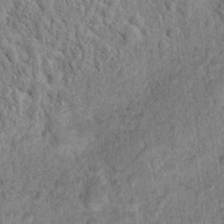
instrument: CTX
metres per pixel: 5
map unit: Hto
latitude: 17.2537
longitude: -34.7246
